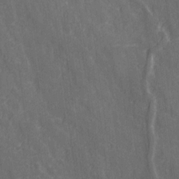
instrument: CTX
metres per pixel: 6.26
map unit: Ave
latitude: 20.6869
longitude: -133.8583
